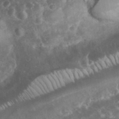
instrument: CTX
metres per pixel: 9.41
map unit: eHh
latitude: 33.9150
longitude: -61.8394
